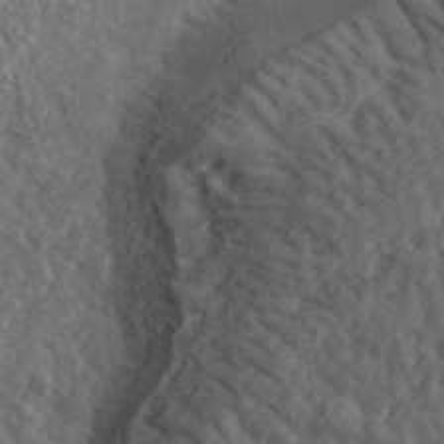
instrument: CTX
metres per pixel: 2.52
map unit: lHvf
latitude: 38.3089
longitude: -89.9717
